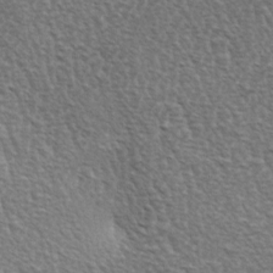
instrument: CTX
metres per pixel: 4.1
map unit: lAa
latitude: -3.6910
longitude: -122.4790
